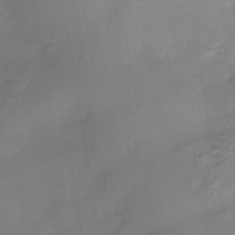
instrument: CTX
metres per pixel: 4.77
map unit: Nhe
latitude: -40.6140
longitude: -110.0822
